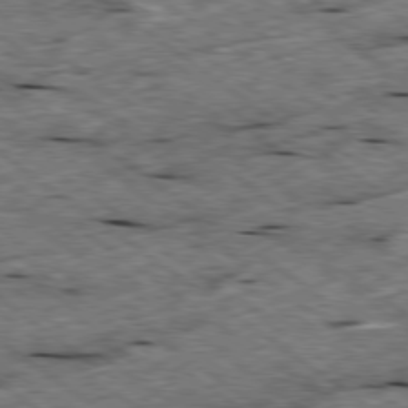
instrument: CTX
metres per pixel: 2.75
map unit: Ap
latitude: -79.5021
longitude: -88.2712
